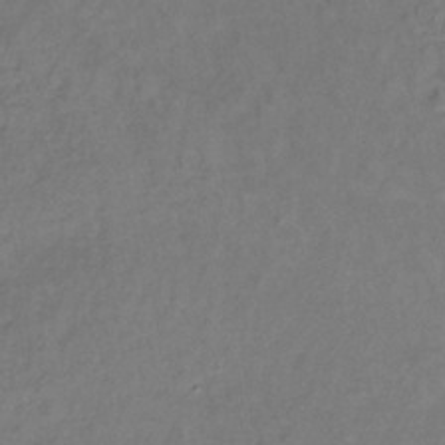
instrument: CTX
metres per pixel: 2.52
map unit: lHb
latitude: -35.7289
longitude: 63.2942
